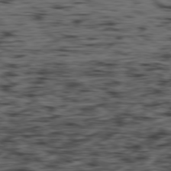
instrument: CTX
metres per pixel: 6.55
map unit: Hpe
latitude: -79.2565
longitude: 13.0109
